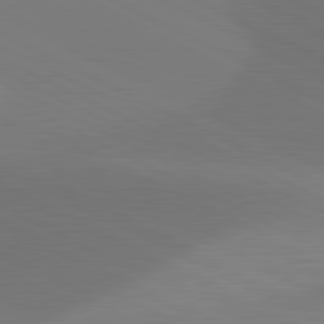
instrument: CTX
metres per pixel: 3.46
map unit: lApd
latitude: 81.4237
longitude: 145.9556
